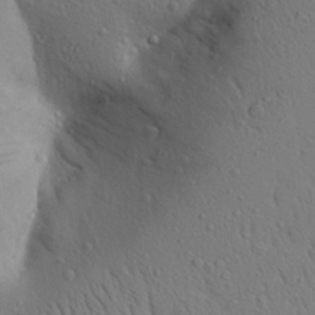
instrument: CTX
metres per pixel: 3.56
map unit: Aa
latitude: 26.5168
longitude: -148.4034
